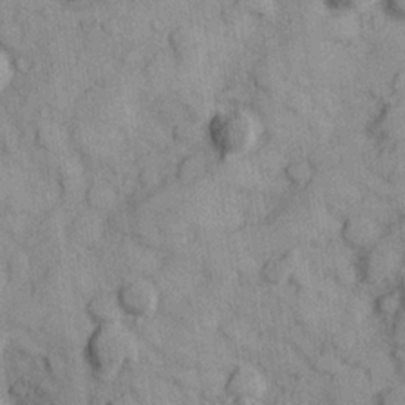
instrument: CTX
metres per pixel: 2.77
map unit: Hve
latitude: 25.2348
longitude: 147.6911
